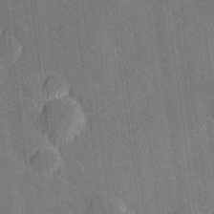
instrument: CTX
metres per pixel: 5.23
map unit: Hve
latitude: 27.4993
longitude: 144.4629
